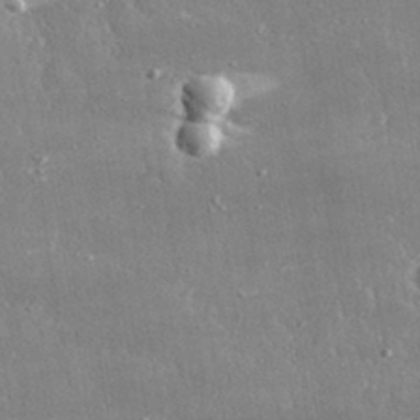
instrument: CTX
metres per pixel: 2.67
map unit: lHvf
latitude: 31.4616
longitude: -90.9514
